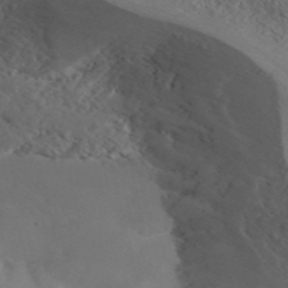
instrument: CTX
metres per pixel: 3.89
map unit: ANa
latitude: 41.1592
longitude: 54.5763
